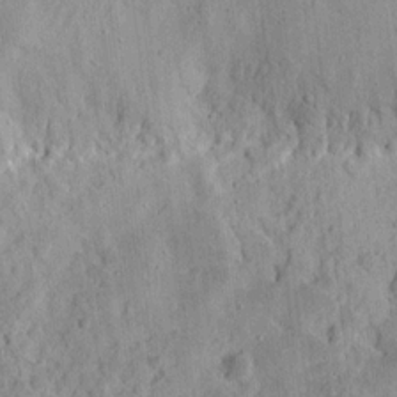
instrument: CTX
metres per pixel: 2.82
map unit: eHh
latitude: 12.4223
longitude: -73.8962
